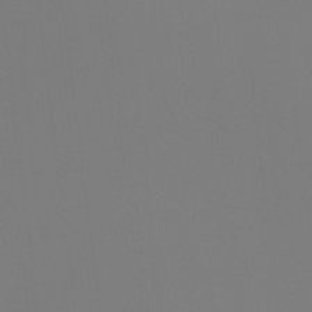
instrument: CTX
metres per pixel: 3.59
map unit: Ht
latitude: -4.4062
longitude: -60.8191
